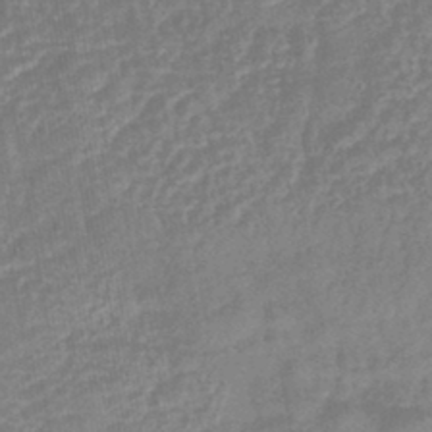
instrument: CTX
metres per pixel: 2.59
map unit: lHb
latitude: -43.0297
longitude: 80.5385
